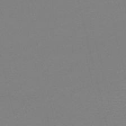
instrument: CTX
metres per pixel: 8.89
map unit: HNb
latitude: -50.0283
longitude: -41.9717
